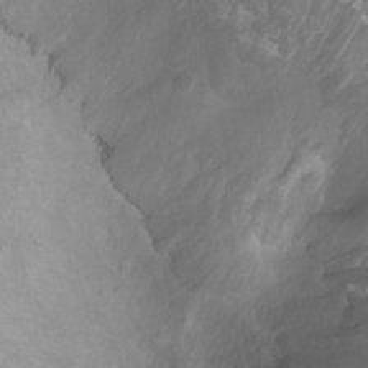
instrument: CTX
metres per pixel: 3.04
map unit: Ht
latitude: -3.9367
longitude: -18.5168
